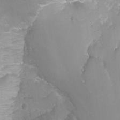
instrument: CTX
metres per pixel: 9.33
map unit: Ht
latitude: -6.5007
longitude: -30.8380
